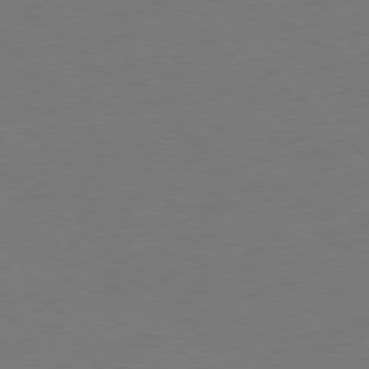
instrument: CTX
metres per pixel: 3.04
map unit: Ap
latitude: -78.1605
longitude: -57.8772
